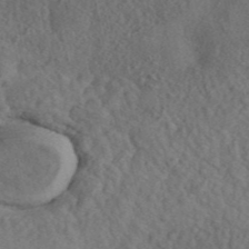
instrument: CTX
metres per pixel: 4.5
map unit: ANa
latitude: 42.3278
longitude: 51.8233
